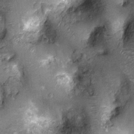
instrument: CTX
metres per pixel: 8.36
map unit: Nhu
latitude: -13.4077
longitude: -22.8380
